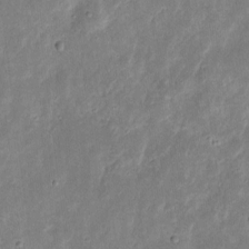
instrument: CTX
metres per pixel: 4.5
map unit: eHh
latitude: 9.3104
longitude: -72.1200
